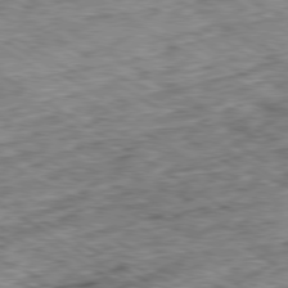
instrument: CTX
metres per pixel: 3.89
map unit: Ap
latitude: -80.1417
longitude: -49.4804
